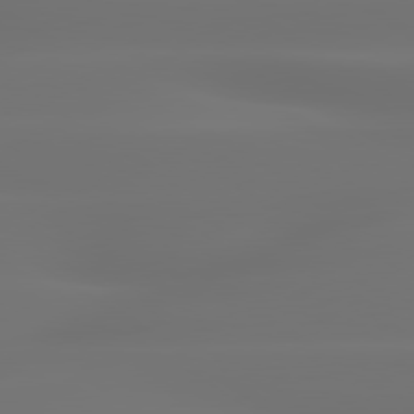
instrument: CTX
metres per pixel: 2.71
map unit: lApd
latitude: 79.7450
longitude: -137.6883
